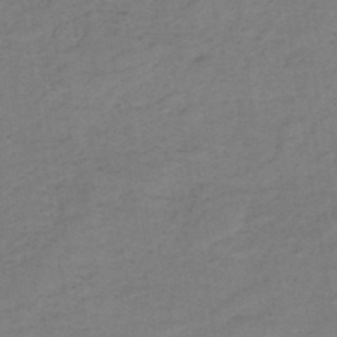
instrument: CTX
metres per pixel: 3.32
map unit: HNb
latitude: -47.3698
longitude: -39.0080
